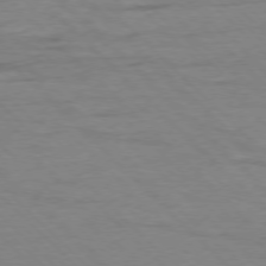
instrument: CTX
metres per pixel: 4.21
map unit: Ap
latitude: -77.1431
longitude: -85.2348
